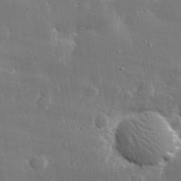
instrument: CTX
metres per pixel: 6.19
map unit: lHvf
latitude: 30.9892
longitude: -89.2726
